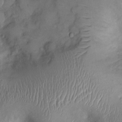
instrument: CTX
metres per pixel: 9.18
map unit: Ht
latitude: 1.0080
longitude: -13.8206
